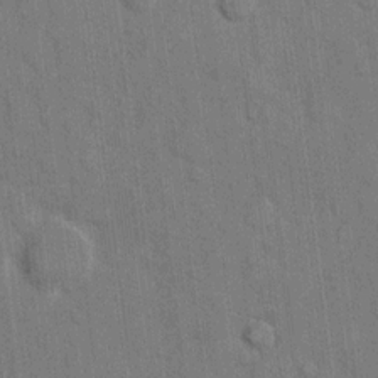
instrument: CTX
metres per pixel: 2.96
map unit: eHh
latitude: 11.2348
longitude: -66.4412
